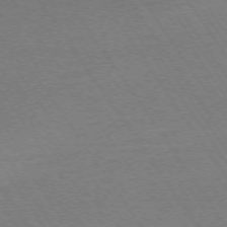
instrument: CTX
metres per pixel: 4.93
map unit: Ap
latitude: -74.3307
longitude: -84.3845
